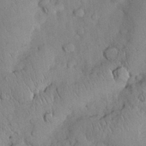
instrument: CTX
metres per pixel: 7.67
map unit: Nhu
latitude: 28.2900
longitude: -69.2348
